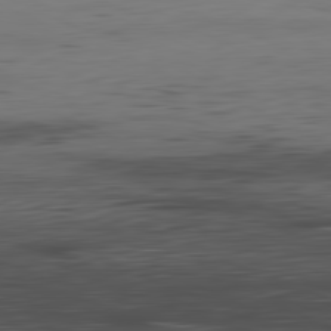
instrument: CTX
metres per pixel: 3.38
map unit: Hpe
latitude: -81.9367
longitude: 16.0850
